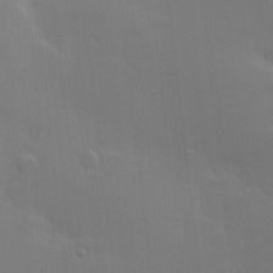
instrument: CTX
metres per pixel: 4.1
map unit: Hve
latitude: 18.3656
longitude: 150.7085
